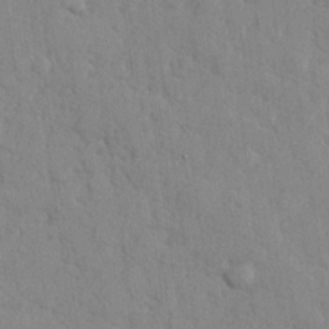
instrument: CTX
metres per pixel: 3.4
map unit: lHvf
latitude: 24.6868
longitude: 143.4265
